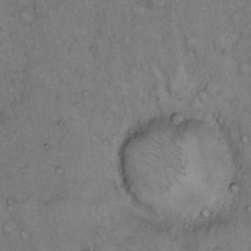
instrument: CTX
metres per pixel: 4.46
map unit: Hto
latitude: 10.1200
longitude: -58.3089
